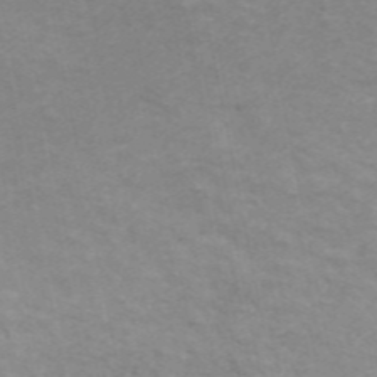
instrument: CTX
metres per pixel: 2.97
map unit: ANa
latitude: 46.6302
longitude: 25.8233
